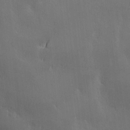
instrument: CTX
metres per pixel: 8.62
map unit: lAa
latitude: -6.3684
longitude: -121.5182
